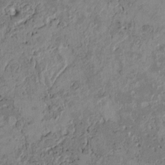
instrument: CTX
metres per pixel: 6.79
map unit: Htu
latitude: 2.6490
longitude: 148.6330
